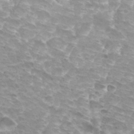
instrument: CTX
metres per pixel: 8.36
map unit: Hto
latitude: 32.7435
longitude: -43.2159
